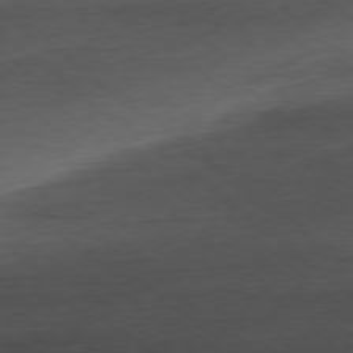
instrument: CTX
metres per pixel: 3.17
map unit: Ap
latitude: -78.6140
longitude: -92.4601
